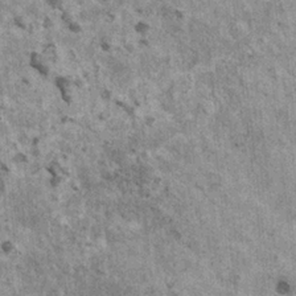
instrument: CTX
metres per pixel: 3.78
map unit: HNhu
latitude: 3.4048
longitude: 4.8597
